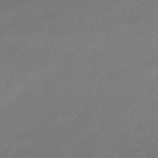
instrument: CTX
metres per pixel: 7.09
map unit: HNhu
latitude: -41.9745
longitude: 94.8974
